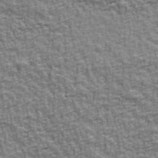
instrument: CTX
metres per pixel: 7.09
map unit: Ave
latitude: 42.1389
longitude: -112.6301
